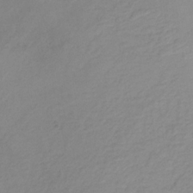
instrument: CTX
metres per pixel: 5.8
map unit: HNb
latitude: -31.9745
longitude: 58.4062
